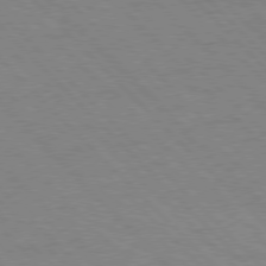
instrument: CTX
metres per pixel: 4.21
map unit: Hpe
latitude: 76.7435
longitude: -155.0647
